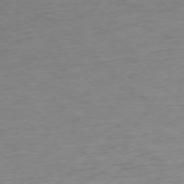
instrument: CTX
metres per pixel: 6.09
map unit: Ap
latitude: -77.4643
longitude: -93.4048
